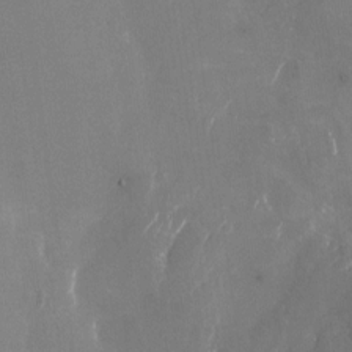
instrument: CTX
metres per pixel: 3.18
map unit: Nhu
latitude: -23.7667
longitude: -70.8569
